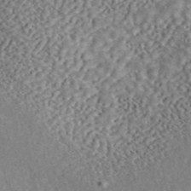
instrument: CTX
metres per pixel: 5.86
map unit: ANa
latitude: 46.1767
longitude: 50.2361
